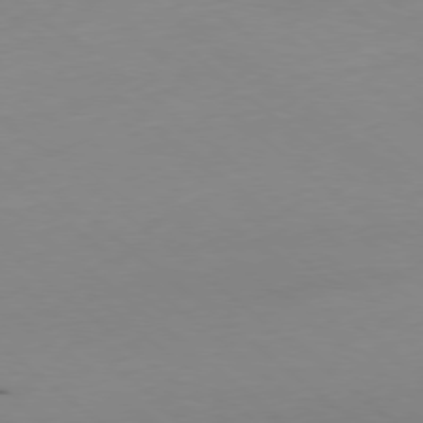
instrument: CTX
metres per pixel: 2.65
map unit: Ap
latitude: -78.6896
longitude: -74.3278
